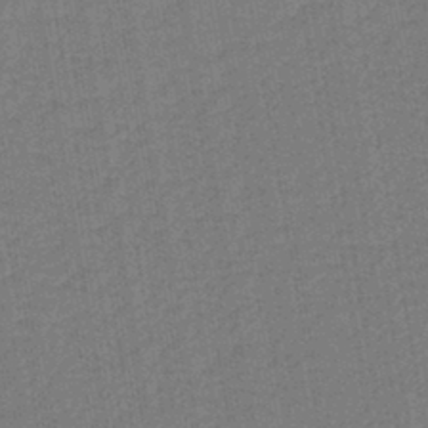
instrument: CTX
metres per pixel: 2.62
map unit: lHb
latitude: -43.0297
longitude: 62.8219
